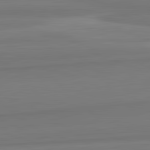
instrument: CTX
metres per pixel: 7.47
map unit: lApd
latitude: 82.5923
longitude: 169.3320
